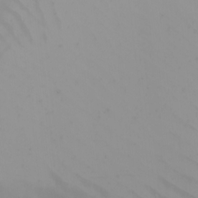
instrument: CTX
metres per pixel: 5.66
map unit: Nhu
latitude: -5.1053
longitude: -91.6316
